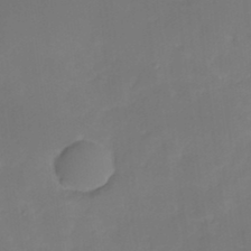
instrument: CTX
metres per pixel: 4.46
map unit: HNhu
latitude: -26.7652
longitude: 74.1795
